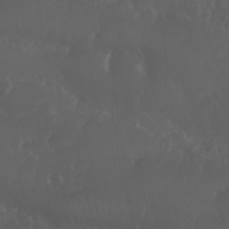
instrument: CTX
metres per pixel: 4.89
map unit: Nhu
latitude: 26.5357
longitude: -64.6113
